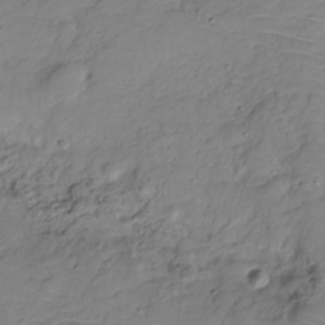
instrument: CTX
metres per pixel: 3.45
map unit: Hve
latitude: -28.8786
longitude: 94.5951
